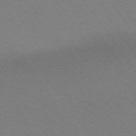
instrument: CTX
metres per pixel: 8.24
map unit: Ap
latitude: -73.9367
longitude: -70.4412
